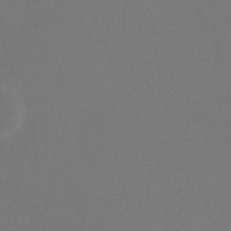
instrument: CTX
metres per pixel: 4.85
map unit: eHb
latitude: -30.7085
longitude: 66.4062
